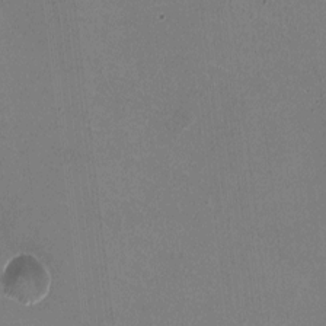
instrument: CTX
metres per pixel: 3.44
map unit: HNhu
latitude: -1.4833
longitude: -1.4615
